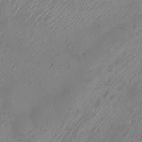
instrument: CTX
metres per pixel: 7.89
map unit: Htu
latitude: -6.4440
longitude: -74.3089
